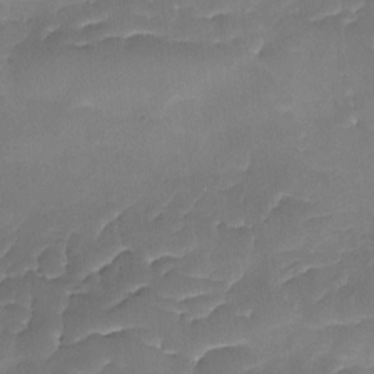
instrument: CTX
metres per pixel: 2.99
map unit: Ave
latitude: -9.2754
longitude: -122.6868
